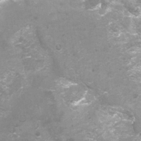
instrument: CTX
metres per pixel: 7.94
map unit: Nhu
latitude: -13.5588
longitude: -56.8757
